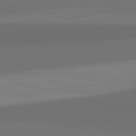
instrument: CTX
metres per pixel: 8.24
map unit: lApd
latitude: 82.7246
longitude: 165.2754
